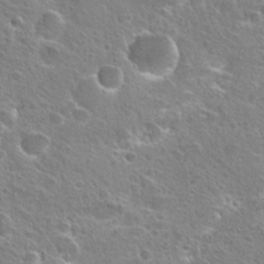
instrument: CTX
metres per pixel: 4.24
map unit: Hto
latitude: 25.4426
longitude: -45.3670
